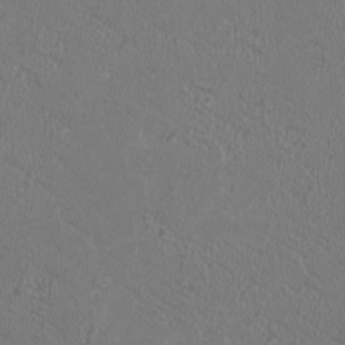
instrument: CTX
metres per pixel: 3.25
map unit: HNhu
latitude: 0.9702
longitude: -0.9891
